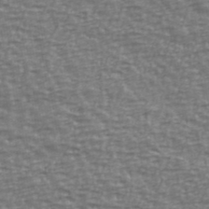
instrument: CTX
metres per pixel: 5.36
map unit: Ave
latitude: 40.7246
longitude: -113.5749
